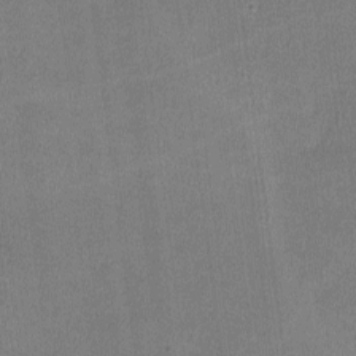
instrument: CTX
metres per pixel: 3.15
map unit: lHvf
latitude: -11.2376
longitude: -100.7624
